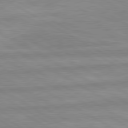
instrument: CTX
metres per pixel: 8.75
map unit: lApd
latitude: 80.3278
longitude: -168.2334
